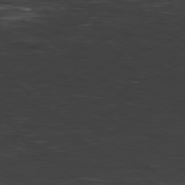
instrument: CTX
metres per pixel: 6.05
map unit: Hpe
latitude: -78.9919
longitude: 12.9353
